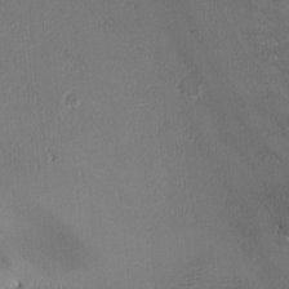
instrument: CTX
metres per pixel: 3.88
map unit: Ave
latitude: -7.7666
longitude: -121.7828
